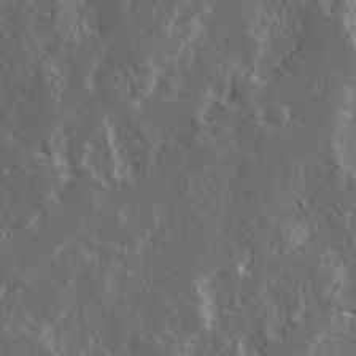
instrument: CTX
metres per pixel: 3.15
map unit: Ave
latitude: 15.3482
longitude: -138.3278
